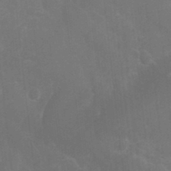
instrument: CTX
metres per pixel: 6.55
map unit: Nhu
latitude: 23.8583
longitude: -61.8205
